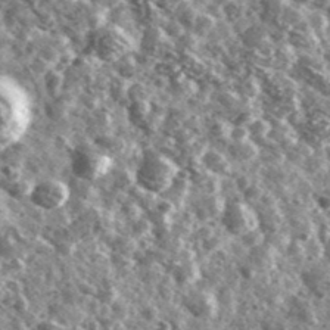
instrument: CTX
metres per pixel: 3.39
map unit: Ave
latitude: 40.5357
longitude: -106.0444
